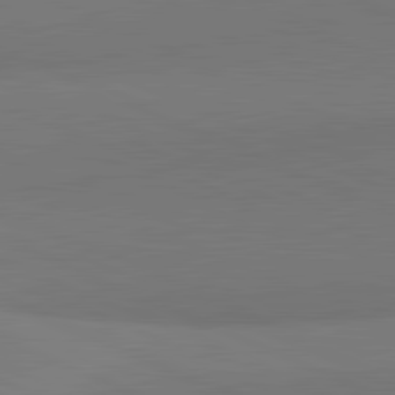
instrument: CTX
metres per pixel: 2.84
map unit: lApd
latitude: 81.9717
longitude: 150.8408
